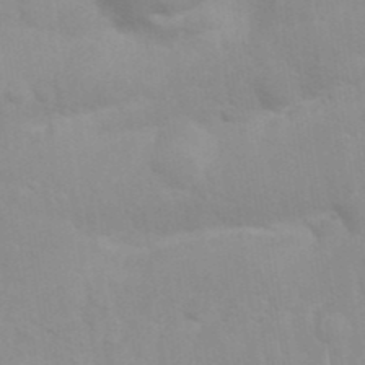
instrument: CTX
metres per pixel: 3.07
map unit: Nhu
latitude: 26.5735
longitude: -61.7260
